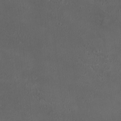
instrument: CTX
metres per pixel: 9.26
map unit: HNhu
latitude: 5.8961
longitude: 10.0283
